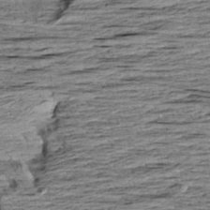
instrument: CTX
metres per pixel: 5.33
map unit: Aa
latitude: 8.4223
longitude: -139.2726
